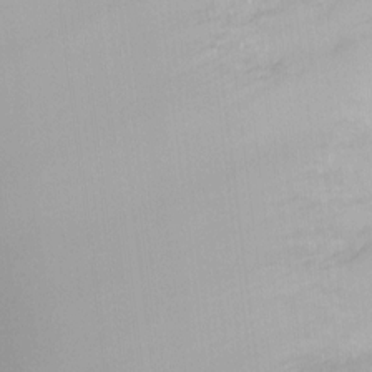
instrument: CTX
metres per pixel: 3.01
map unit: HNhu
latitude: 4.2711
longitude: -5.0647
